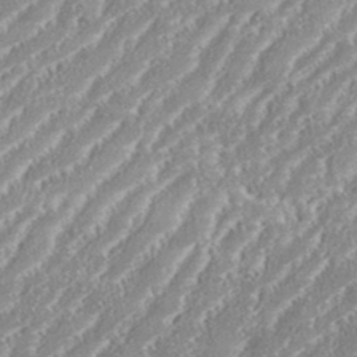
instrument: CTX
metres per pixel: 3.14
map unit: eHh
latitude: 35.4993
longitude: -132.8947
